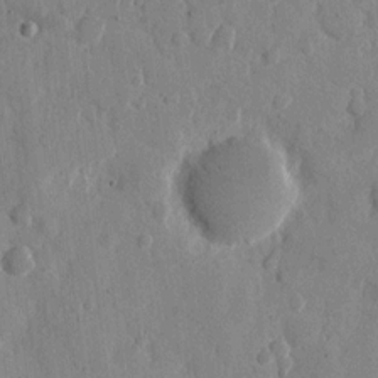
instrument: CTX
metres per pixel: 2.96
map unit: eHh
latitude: 10.1011
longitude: -67.4426
